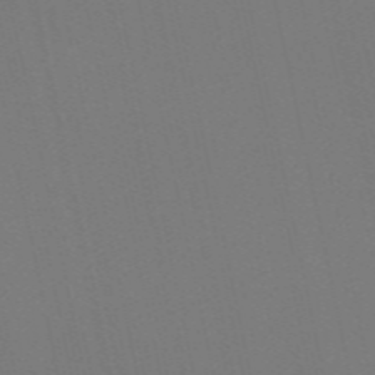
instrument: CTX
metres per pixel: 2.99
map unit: Nve
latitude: -58.3684
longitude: 60.6518
